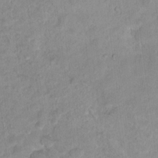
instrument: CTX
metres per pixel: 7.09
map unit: Hto
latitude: 16.4412
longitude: -38.5168
